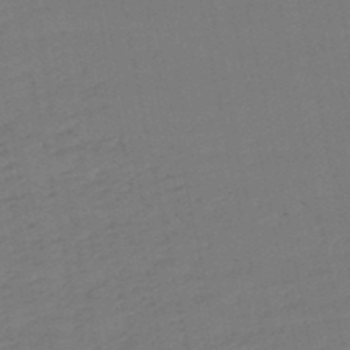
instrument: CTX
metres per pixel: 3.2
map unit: lHb
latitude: -49.5210
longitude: 75.9178
